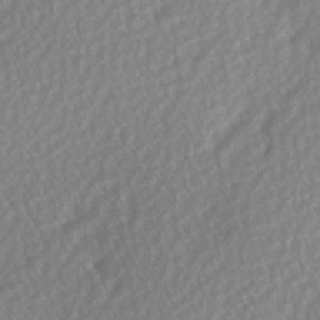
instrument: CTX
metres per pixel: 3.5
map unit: Hve
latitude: 2.3467
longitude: -121.7072
